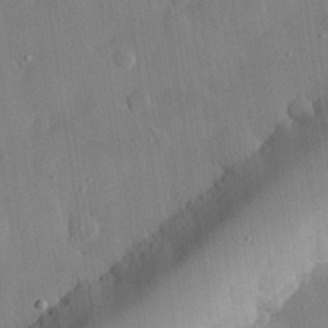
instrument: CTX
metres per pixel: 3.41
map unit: eHh
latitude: 28.4790
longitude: -79.3671
